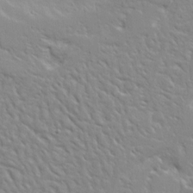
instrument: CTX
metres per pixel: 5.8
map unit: Ave
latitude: 13.1592
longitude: -139.3104
